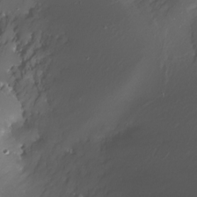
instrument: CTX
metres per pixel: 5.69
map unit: Nhe
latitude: -32.5574
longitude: -116.7057
